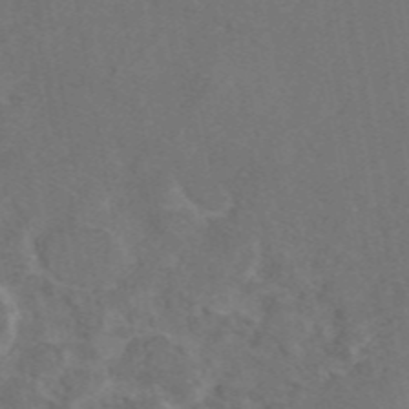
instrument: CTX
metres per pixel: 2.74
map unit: eAb
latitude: 46.3845
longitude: 110.1605
